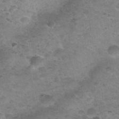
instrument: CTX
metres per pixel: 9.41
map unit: Nhu
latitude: 31.2726
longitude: -52.4790
